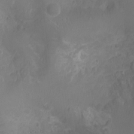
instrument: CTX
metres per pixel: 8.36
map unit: Ht
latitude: -3.4265
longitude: -16.6113
